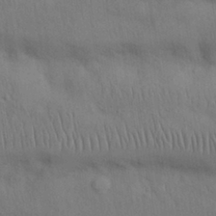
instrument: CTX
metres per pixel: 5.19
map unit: Nhu
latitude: 27.3671
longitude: -69.5371
